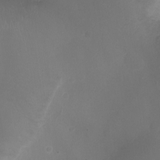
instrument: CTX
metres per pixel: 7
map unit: Ht
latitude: -2.8219
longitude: -18.5734
